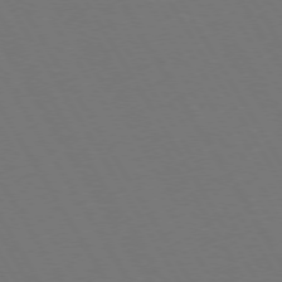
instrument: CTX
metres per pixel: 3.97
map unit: Hpe
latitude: 73.3671
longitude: -127.6505
